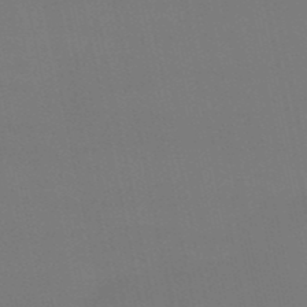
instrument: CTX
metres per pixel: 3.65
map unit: eHb
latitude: -50.5196
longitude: 68.3873
